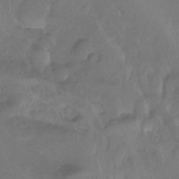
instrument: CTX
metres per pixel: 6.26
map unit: Hto
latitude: -13.4643
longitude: -42.8758
